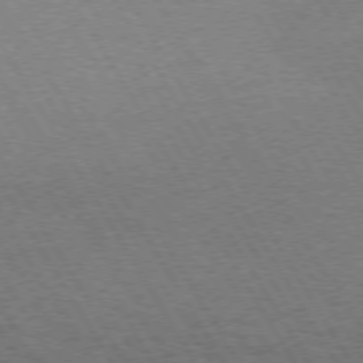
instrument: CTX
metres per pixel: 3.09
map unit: Hpe
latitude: 72.9136
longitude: -129.0080
